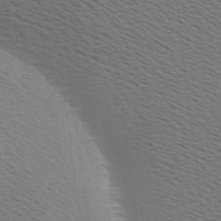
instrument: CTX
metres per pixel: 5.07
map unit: Hve
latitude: 2.8380
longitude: -125.6693
